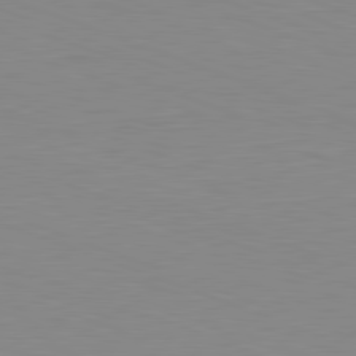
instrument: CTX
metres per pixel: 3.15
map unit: Hpe
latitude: -82.0661
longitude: 9.5021
